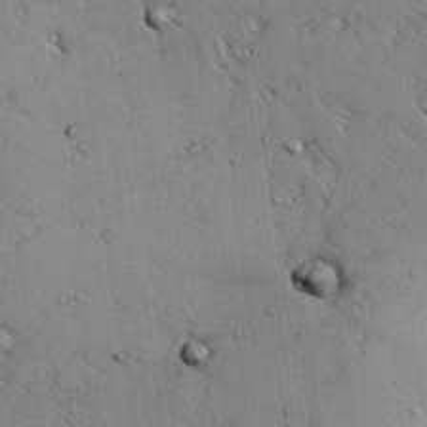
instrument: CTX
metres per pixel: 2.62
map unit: Aa
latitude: 27.2537
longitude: -128.1578
